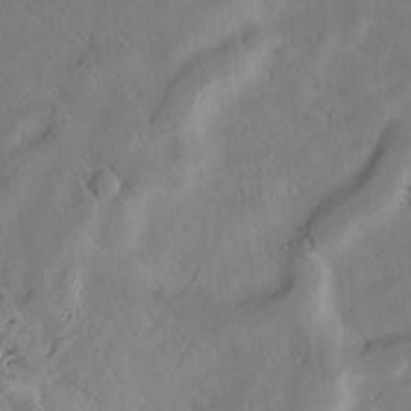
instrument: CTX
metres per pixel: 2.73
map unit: Htu
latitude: 2.0822
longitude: 176.3117
